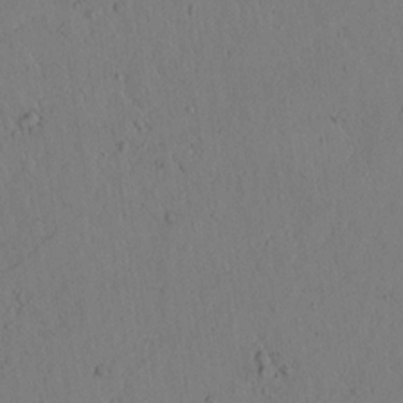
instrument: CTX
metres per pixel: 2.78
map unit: lAvf
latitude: 5.2537
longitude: 159.5210
